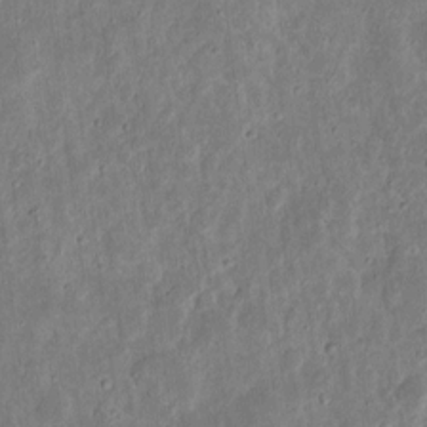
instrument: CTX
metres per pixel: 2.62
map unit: eHh
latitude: 11.0459
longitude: -73.3104
